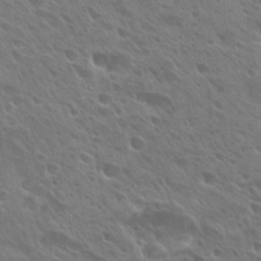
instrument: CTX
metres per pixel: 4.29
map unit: Hto
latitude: 26.1578
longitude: -40.1388
